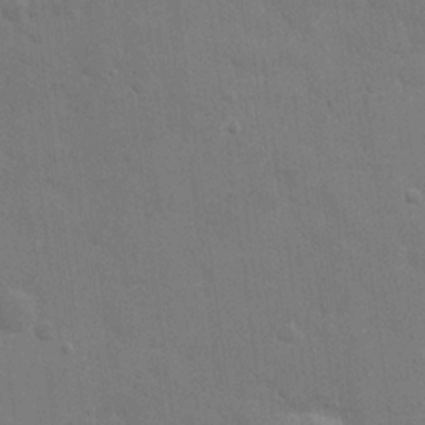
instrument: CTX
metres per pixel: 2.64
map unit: eHh
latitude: 21.8773
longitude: -62.7247
